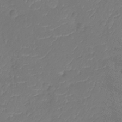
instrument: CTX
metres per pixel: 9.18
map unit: Nhu
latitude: -11.9556
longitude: -22.6112
